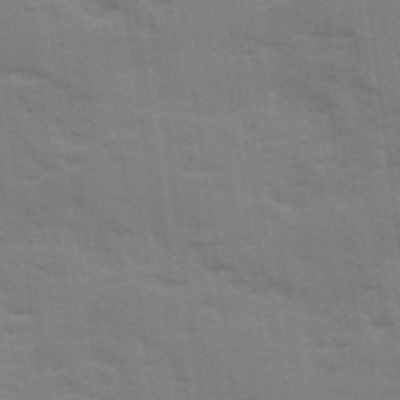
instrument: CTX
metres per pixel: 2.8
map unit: Ave
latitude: 11.7261
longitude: -102.1200
